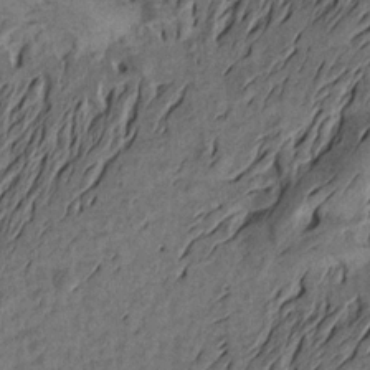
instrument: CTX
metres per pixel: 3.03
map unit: Aa
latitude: 17.8961
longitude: -144.1767
